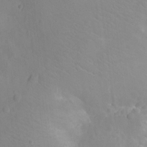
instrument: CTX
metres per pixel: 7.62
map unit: Ht
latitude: -12.9164
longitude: -24.8191
